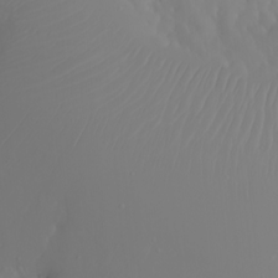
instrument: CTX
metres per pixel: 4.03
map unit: Nhu
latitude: -6.8408
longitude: -88.1767
